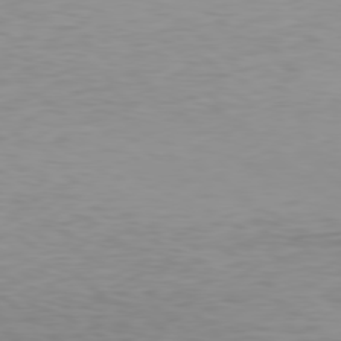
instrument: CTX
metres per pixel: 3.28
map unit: Hpe
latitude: 78.5546
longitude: -171.6883
